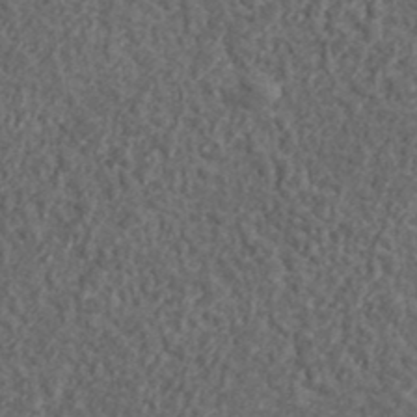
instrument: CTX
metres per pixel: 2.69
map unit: lHvf
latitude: 38.1389
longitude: -90.8569
